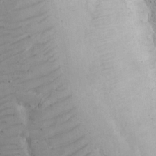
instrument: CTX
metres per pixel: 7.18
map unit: eHh
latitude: 17.2726
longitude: -71.0269
